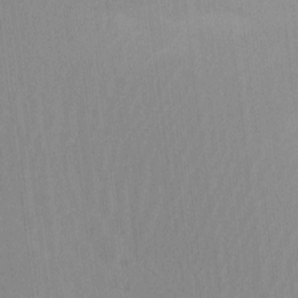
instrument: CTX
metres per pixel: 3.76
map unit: Nhu
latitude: -7.7855
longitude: -67.6127
